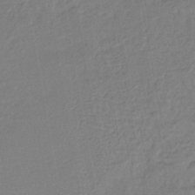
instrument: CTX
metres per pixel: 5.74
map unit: lHb
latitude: -42.3117
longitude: 74.0094
